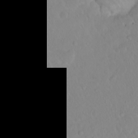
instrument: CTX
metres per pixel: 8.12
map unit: eHh
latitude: 1.5749
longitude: -55.4426
